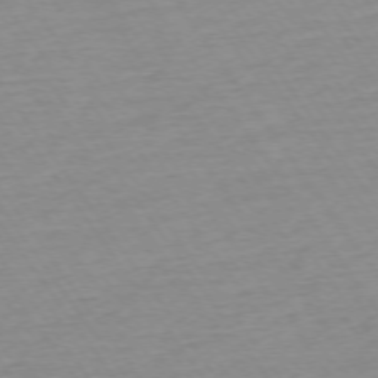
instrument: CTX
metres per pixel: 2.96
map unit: Ap
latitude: -74.7086
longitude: -83.9906
